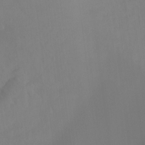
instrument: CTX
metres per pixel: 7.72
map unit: Ht
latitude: -15.7100
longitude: -43.2726
